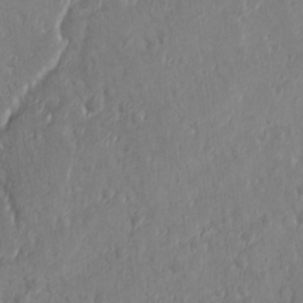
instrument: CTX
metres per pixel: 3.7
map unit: Ave
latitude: 10.7246
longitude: -104.6113
